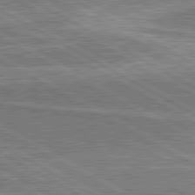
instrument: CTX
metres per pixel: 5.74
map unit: lApd
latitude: 80.6113
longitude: 144.3306
